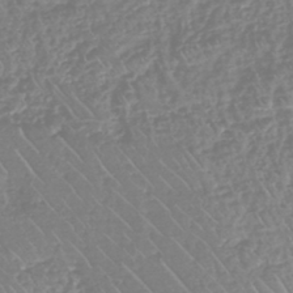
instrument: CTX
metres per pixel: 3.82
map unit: eHh
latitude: -45.0109
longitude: -29.2726
